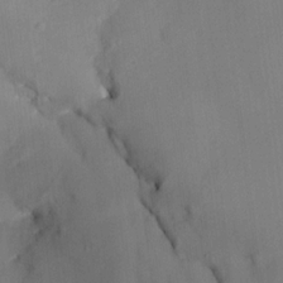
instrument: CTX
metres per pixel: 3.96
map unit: HNhu
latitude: 14.9703
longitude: 11.2943
